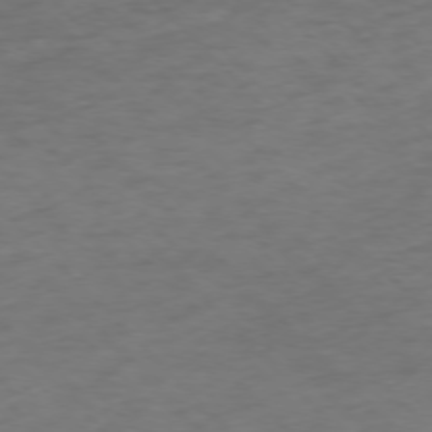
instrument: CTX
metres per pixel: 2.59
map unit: Ap
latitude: -76.5952
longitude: -65.1403
